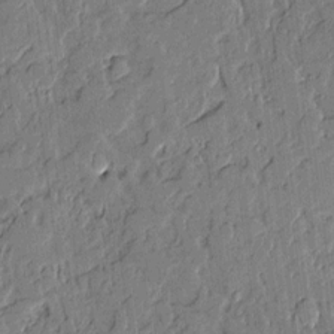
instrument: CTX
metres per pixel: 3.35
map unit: Aa
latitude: 11.3482
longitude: -128.4790
